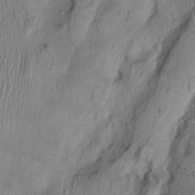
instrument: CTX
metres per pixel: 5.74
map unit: Ht
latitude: -1.8801
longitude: -15.1026
